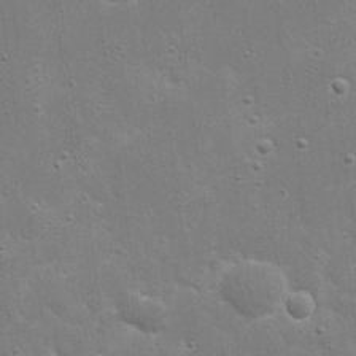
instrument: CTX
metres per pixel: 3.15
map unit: eHh
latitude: 21.0837
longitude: -67.0458
